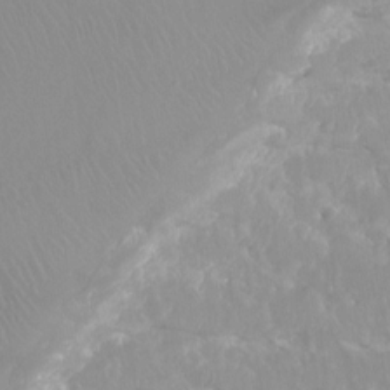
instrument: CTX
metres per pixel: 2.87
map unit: Htu
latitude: -15.6533
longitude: -47.0270
